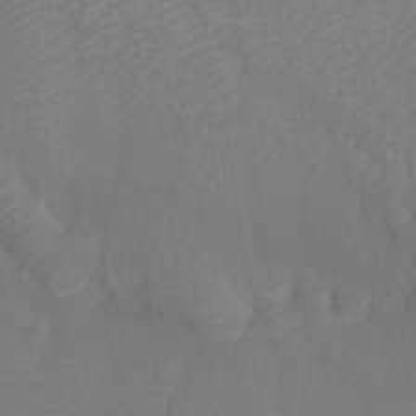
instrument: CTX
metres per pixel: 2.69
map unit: Htu
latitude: -11.9367
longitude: -70.5923
